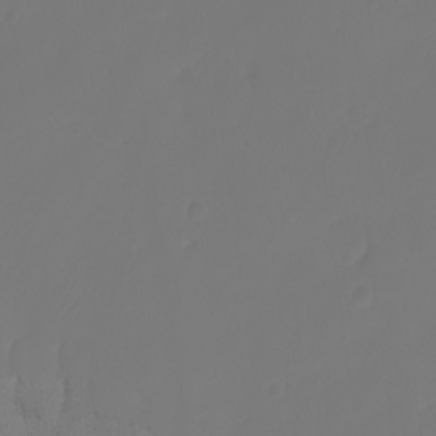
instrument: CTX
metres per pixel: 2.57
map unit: eHh
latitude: -3.4076
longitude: 19.7289
